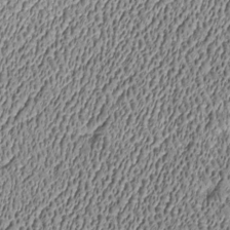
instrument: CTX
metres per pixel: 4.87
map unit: Htu
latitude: -6.9919
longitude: 156.6707
